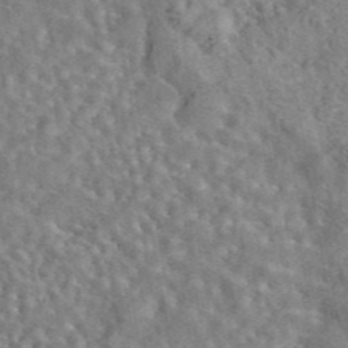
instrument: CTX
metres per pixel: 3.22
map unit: eAb
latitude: 44.0255
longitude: 110.9352
